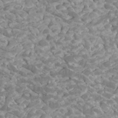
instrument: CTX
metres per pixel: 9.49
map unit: Htu
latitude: 1.8772
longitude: -20.0822
